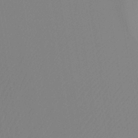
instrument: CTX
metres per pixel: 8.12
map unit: Ht
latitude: -8.3117
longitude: -31.3293
